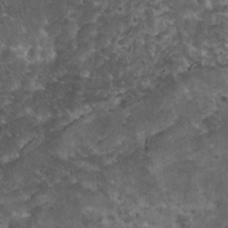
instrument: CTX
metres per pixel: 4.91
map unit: HNhu
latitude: 3.3292
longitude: 4.5762
